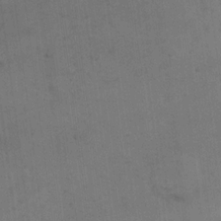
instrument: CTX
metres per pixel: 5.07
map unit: eHh
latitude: 15.0270
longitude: -62.7247
